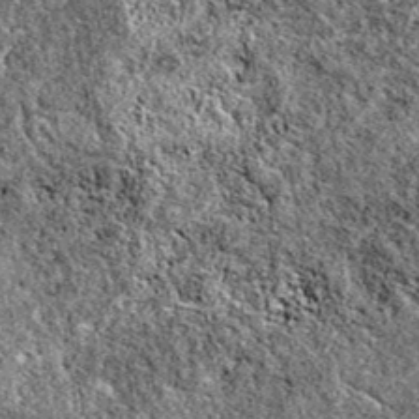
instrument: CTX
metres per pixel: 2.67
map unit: eAb
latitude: 37.9339
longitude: 111.0109
